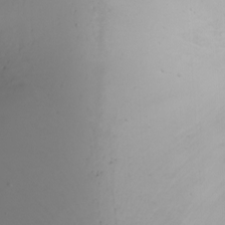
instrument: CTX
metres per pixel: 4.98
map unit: Ht
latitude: -1.1620
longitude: -61.5371
